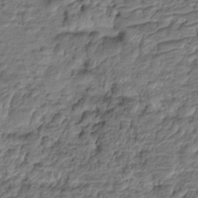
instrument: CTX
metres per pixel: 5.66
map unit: HNhu
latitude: -21.2942
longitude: 84.7652
